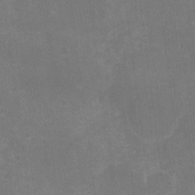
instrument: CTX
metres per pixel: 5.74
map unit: Nhu
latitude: -15.8045
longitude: -58.3845
